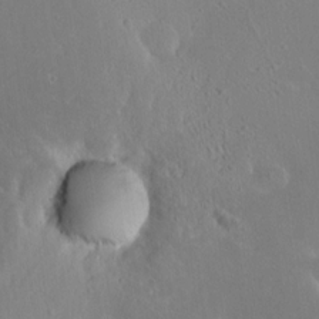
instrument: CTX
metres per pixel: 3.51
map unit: HNhu
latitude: 6.4034
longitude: 13.0487
